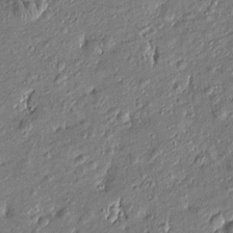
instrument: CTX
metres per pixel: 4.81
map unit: Htu
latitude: -7.1242
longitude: 176.8597
